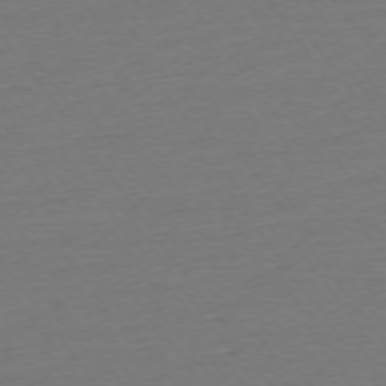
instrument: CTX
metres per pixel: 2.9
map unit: Ap
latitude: -74.8408
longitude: -80.6490
